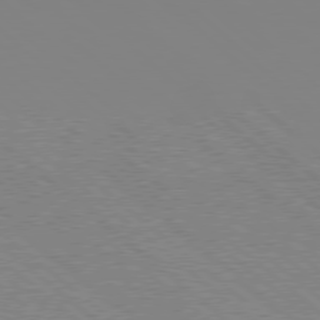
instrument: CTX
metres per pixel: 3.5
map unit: Hpe
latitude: 77.5182
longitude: -173.8205
